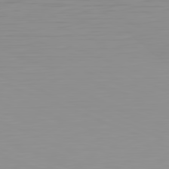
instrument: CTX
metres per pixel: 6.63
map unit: Hpe
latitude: -82.2550
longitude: 16.5007
